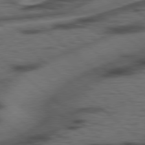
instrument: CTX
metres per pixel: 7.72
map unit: Hpe
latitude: 78.1956
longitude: -155.8772
